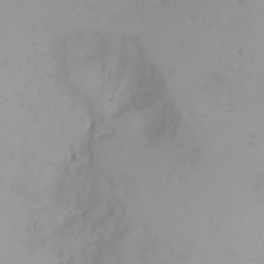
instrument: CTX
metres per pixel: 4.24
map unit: Nhu
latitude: -4.7841
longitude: -84.9514
